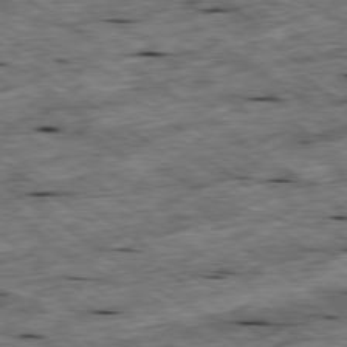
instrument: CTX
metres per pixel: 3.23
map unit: Ap
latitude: -79.4643
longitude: -87.8961
